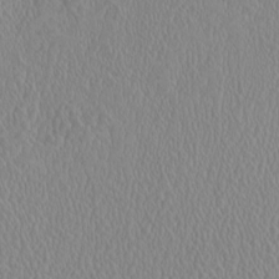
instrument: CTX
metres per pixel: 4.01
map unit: HNhu
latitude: -0.7841
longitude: 1.4455
